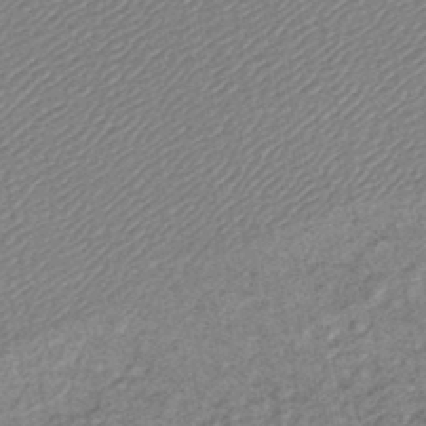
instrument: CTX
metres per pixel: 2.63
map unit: lHb
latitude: -44.6519
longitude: 64.8786
